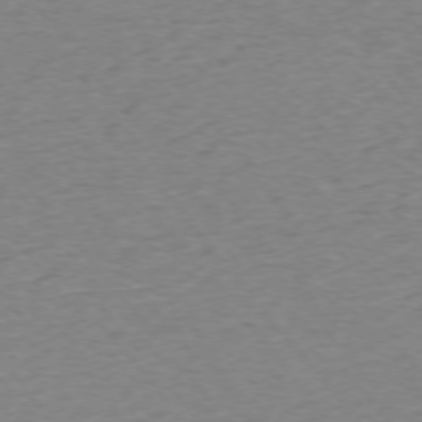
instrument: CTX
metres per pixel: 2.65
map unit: Ap
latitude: -75.3132
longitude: -88.5735
